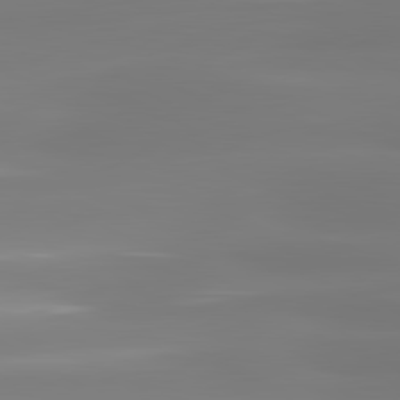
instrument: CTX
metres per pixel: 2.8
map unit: lApd
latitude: 81.1025
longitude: -134.4223
